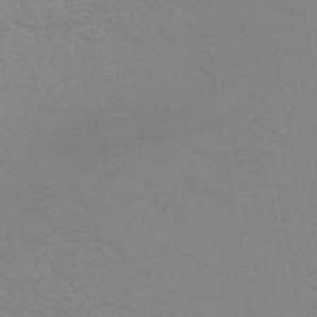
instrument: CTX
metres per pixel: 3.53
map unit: HNhu
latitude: -44.1984
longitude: 90.3873
